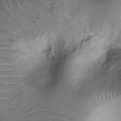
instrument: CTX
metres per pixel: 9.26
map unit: Ht
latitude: -8.8408
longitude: -21.1592
